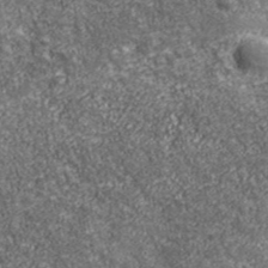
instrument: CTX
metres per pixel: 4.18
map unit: eHh
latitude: 43.6316
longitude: -89.4427
